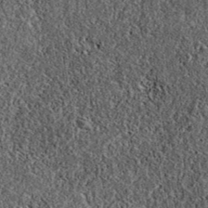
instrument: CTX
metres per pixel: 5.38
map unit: eAb
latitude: 37.8583
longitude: 108.2361
